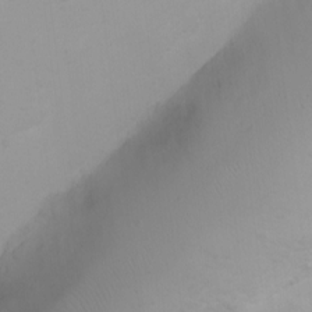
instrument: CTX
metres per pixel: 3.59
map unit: Ht
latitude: 3.9717
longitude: -22.9514
